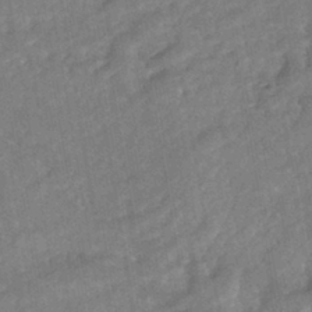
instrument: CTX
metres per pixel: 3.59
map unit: HNhu
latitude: -41.8611
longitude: 91.5210
